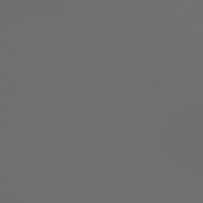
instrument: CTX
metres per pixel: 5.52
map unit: lApd
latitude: 79.1970
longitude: -166.9135
